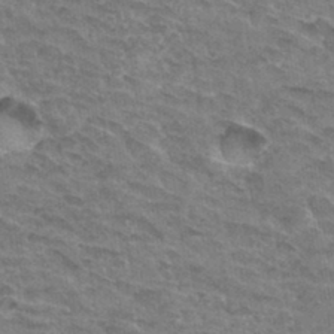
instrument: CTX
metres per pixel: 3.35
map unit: Hto
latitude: 32.8758
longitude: -46.9703
